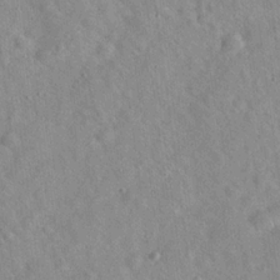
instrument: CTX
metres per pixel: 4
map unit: Hto
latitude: 20.1011
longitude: -53.8961
